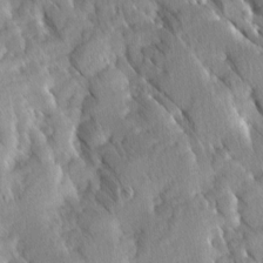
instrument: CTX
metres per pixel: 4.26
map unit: Ave
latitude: 8.5735
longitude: -104.2712
